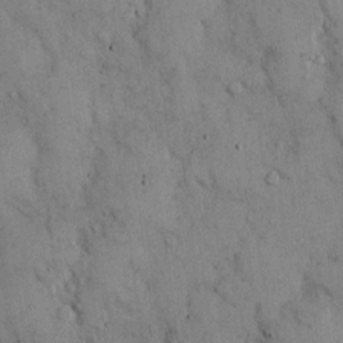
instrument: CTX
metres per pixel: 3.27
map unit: Hto
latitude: 12.9325
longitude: -60.1578
